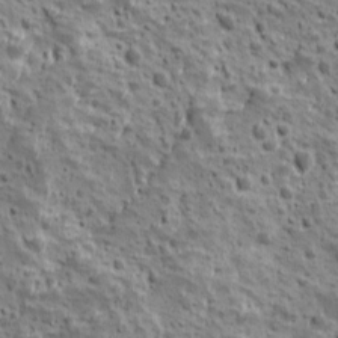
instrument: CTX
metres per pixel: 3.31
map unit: Ave
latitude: 10.5546
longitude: -104.9703
